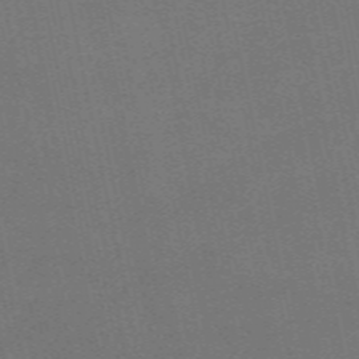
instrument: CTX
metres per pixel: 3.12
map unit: eAb
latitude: 51.4615
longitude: 108.7652
